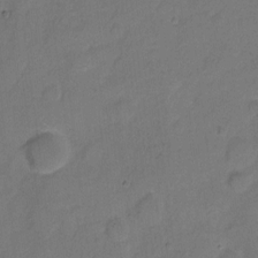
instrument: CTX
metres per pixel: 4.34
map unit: Hto
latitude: 5.7072
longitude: -61.3481
